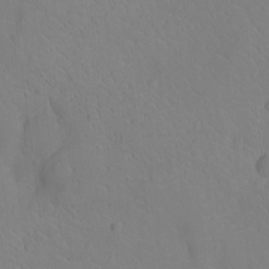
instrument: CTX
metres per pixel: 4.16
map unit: Ht
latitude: -12.5952
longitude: -24.6868
